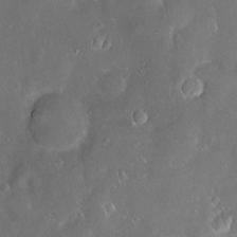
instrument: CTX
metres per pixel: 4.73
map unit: Hve
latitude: -10.7463
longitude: 174.8030
